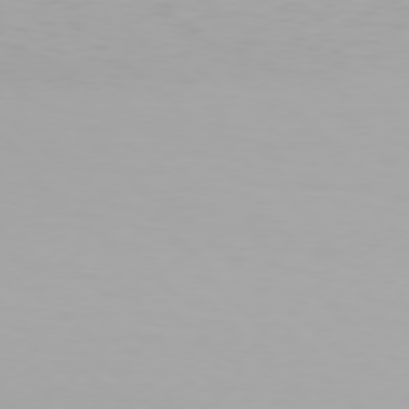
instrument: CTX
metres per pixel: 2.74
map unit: Hpe
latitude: 78.0633
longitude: -135.3481
